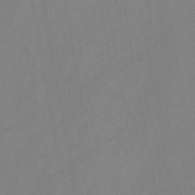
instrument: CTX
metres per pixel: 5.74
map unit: HNb
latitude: -45.2187
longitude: -38.4412
